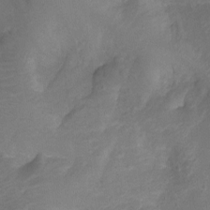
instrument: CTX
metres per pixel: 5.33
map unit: Nhu
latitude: -11.5966
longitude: -34.3089
